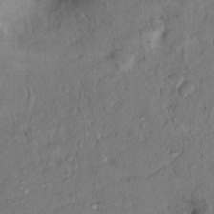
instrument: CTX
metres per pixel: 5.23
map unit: Hto
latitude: 14.6491
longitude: -29.6883
